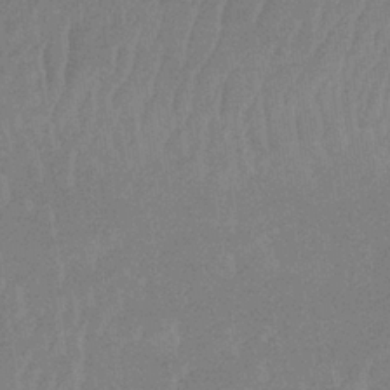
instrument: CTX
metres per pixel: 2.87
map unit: lHb
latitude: -34.1984
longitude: 68.1416
